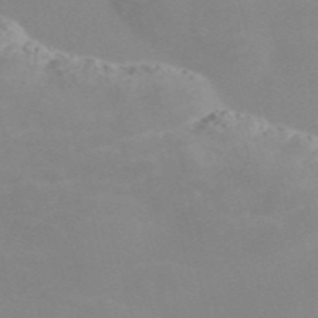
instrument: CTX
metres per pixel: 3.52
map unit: Nve
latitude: -57.7855
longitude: 59.7099
